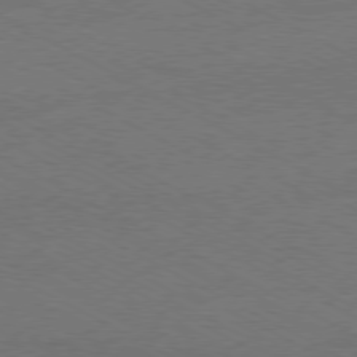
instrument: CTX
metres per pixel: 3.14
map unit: Ap
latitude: -79.7099
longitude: -82.1011
